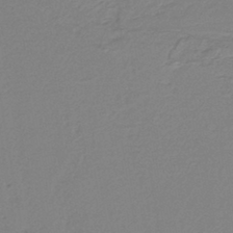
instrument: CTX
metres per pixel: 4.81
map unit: lHb
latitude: -40.4251
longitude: 51.7289
